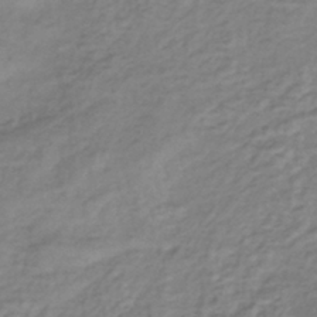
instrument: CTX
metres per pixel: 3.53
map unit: lHb
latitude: -40.1606
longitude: 71.9745
